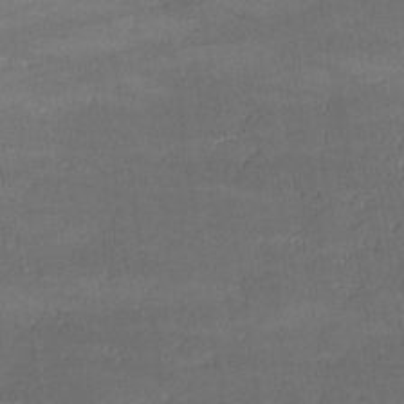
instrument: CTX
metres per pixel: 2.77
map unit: lHvf
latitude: -9.1053
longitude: -101.8394
